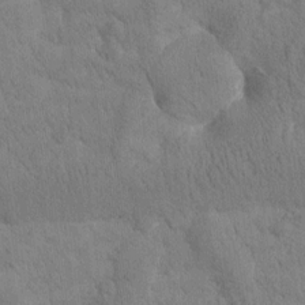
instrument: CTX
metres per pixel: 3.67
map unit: Htu
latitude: -1.1243
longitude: 174.6896
